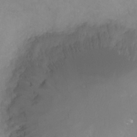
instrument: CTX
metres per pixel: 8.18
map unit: Ht
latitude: -9.1053
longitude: -35.6694
